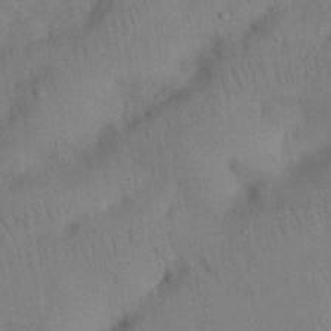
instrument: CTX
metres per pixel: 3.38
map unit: Nhu
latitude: 27.3104
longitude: -70.0444
